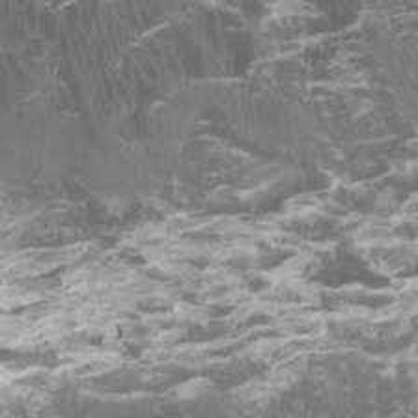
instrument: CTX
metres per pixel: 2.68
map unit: Htu
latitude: -7.0486
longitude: -48.8758
